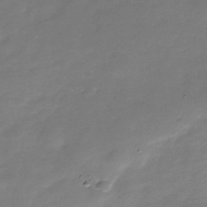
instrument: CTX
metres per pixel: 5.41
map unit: Nhe
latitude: -37.1242
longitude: -87.0269
